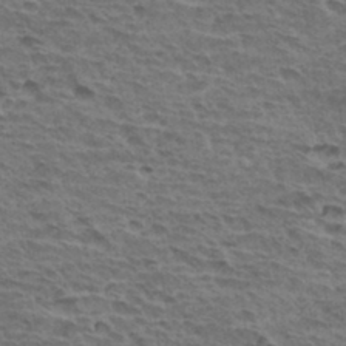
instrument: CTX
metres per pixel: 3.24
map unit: Hto
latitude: 34.9135
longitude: -43.8017
